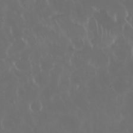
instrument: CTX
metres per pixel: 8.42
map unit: Nhu
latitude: 30.3468
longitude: -58.9325
